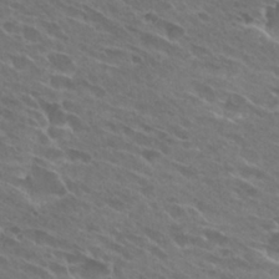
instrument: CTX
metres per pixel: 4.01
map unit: Hto
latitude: 27.7639
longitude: -42.3467
